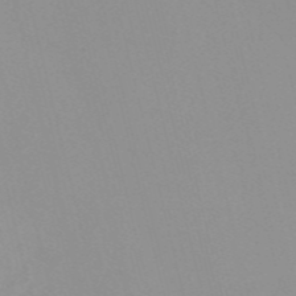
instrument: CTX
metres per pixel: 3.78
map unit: Nve
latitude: -57.2565
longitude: 59.6343
